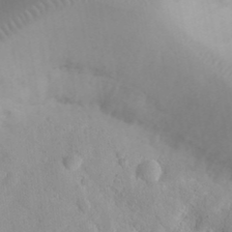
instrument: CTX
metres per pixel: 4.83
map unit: eHh
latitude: 25.1025
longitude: -66.7624
